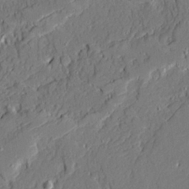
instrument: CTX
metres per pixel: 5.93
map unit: Ave
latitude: 21.0459
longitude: -128.4790
